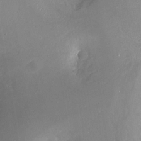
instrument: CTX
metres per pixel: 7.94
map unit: Ht
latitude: -14.6141
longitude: -40.9513
